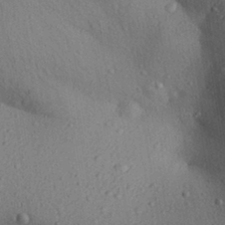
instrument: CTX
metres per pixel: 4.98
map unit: Aa
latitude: 30.0444
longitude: -146.8758
